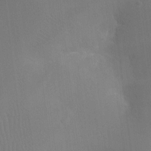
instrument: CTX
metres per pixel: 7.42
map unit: Ht
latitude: -16.6141
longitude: -40.6679
